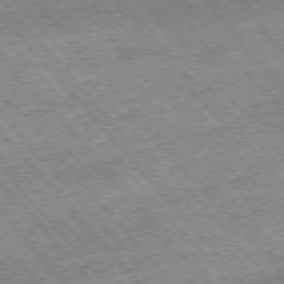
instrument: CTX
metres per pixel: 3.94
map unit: Hpe
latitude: -75.8612
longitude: -17.5182
